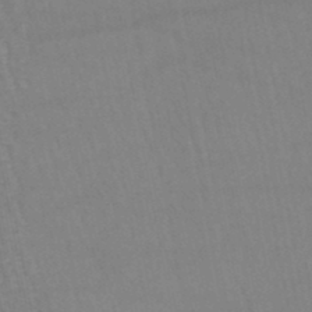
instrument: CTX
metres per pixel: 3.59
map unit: lHb
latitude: -47.3698
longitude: 75.3132
